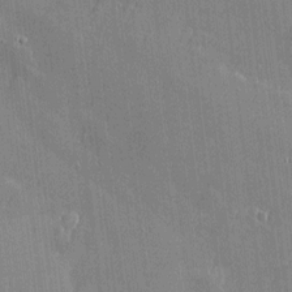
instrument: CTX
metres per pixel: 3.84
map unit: Htu
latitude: -7.0297
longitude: 176.0472
